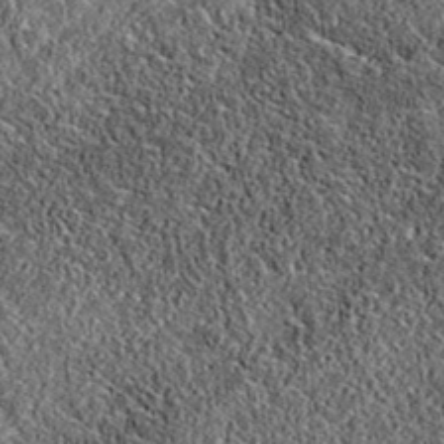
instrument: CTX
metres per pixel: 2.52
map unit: eAb
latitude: 36.8569
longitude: 108.6707
